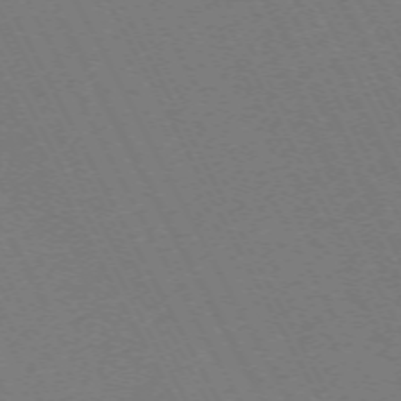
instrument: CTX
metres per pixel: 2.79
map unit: Hpe
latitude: -70.8030
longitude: 16.7464
